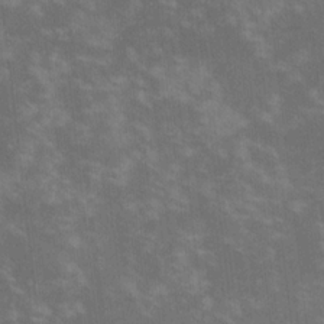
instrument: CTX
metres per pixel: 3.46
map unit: lHvf
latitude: -14.1984
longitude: -101.9150
